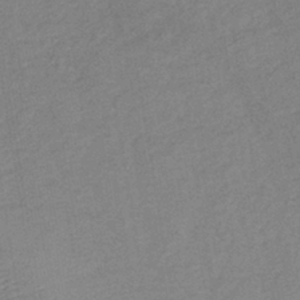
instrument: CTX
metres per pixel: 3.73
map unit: lHb
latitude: -37.3887
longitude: 71.3321
